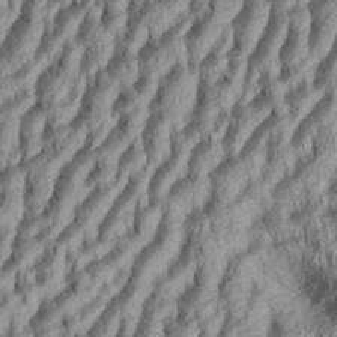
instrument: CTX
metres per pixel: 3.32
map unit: Aa
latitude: 34.2144
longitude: -137.0648
